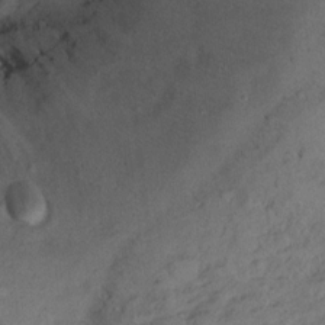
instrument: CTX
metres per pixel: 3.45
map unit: Ht
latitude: 11.4616
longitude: -40.1577
